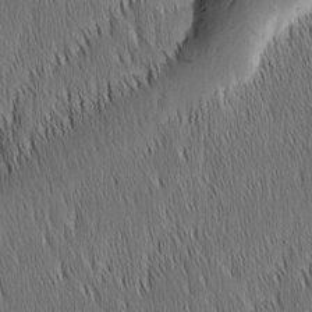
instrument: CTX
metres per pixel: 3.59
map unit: Nhu
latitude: -7.1431
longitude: -152.3467
